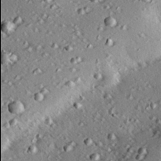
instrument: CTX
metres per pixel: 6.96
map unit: eHh
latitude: 22.3845
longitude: -89.9906
